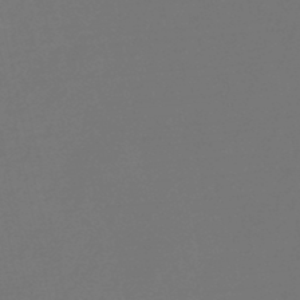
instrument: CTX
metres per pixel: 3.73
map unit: lHb
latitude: -47.7477
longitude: 64.8408
